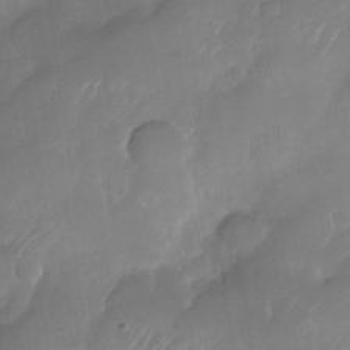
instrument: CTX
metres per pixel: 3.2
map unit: Nhe
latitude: -33.8423
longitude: -145.7827
